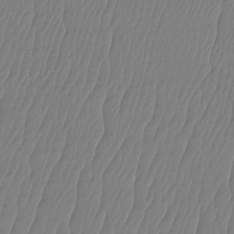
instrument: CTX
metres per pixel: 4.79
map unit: Ht
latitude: -15.0298
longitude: -48.7057
